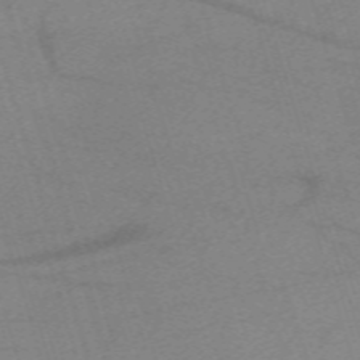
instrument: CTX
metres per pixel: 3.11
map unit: eHh
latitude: -62.1416
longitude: 54.4440
